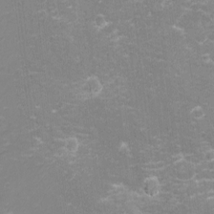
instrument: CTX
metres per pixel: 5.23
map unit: eHh
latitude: -2.8785
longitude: -75.8017
